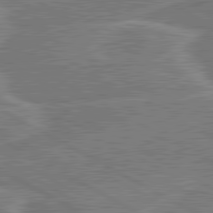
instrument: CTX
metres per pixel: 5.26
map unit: lApd
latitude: 80.9703
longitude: 124.5007
